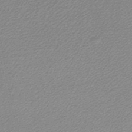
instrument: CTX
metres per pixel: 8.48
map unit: lHb
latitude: -46.9730
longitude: 58.2172
